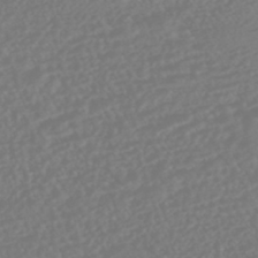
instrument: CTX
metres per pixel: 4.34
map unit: HNhu
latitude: -45.4454
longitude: 103.8045
